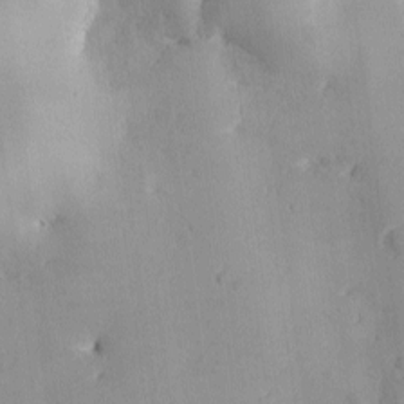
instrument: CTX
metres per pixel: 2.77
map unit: Ave
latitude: -10.3117
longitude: -122.0255
